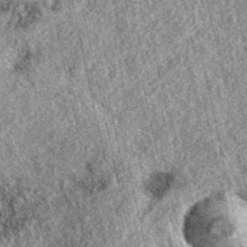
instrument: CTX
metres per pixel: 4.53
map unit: eAb
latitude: 38.6301
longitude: 109.3510
